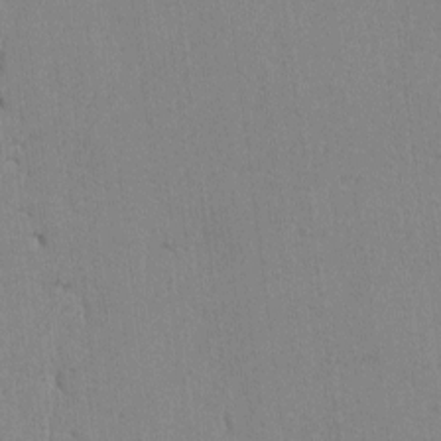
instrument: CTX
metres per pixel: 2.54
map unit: lAvf
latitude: -6.3306
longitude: -114.1577
